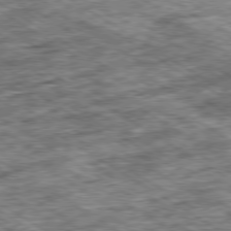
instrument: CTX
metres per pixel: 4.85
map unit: Ap
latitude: -79.8044
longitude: -74.4223
